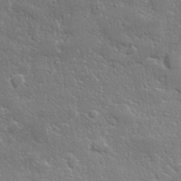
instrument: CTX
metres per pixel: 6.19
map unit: lHvf
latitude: 31.8017
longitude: -89.3104
